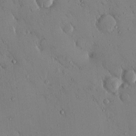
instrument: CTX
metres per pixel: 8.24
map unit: eHh
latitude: 0.0822
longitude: 17.1809
